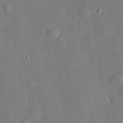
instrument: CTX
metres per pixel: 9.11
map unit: eHh
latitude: 29.5749
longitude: -81.4237
